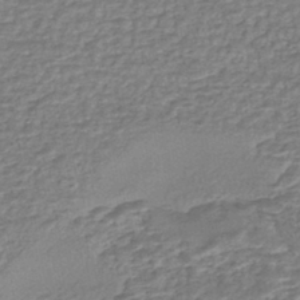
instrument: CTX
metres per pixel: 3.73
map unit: eHh
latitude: -43.5210
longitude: 121.4454
